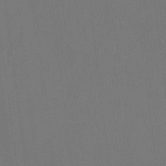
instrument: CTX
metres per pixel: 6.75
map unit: Htu
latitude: -14.0283
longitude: -48.8758
